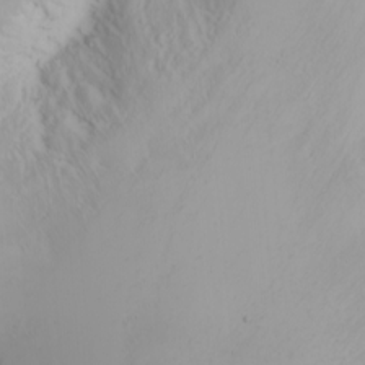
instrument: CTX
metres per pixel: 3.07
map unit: Nhu
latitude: -6.4629
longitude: -89.5938
